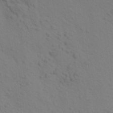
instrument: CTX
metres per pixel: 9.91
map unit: Aa
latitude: 23.4804
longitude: -148.6302
